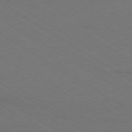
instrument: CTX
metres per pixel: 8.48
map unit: Ap
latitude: -79.3698
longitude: -84.3845
